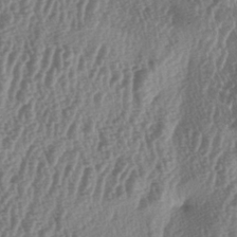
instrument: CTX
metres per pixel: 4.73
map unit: lAa
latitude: -5.7288
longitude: -129.7638
